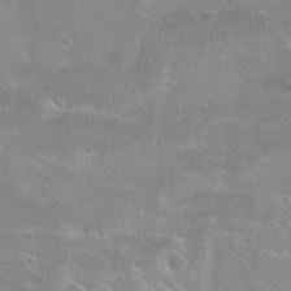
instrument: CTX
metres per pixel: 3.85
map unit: Hto
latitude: 26.7057
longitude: -40.1766
